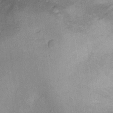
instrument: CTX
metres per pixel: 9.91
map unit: Ht
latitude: 12.7435
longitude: -39.2348
